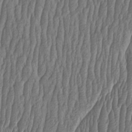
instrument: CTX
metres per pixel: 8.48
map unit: HNhu
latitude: -1.3321
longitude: 13.4455
